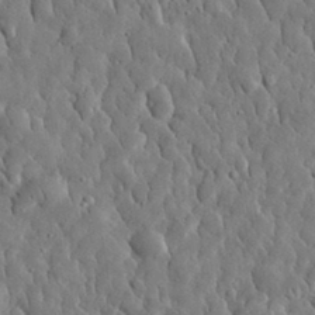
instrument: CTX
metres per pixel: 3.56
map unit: eHh
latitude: 31.9528
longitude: -73.6316
